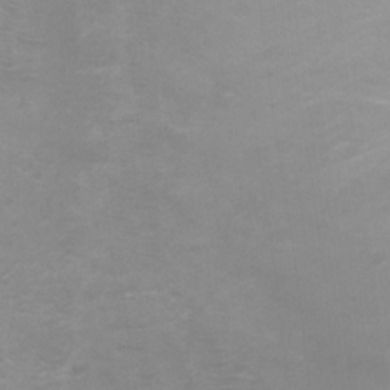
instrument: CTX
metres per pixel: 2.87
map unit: Ht
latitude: 1.1403
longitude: -32.9703
